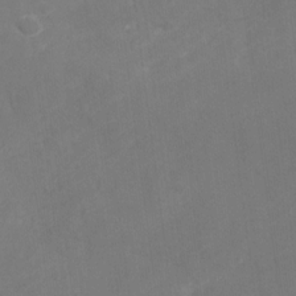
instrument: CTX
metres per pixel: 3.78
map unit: Nhu
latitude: -28.7463
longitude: -64.5546
